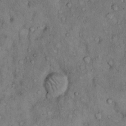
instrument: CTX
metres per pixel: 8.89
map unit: Hto
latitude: 10.9514
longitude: -59.9528
